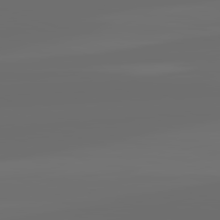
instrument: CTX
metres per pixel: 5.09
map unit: lApd
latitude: 82.3656
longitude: -166.2900
